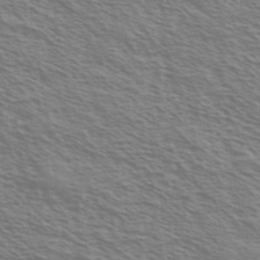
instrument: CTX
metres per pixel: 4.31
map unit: Ave
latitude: 37.2915
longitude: -110.8947
